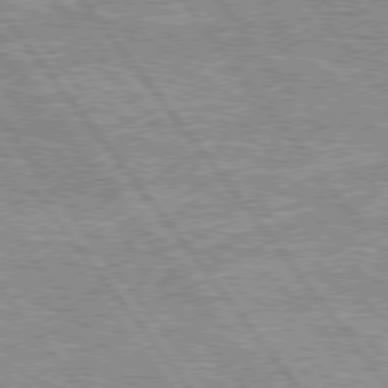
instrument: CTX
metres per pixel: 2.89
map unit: Hpe
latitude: 75.8772
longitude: -156.3278
